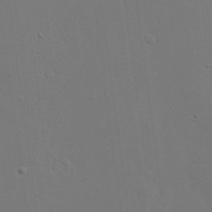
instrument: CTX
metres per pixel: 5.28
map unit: eHh
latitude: 23.8583
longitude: -69.3671
